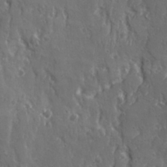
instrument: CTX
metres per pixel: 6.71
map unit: Ave
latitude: 22.1956
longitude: -134.5357
